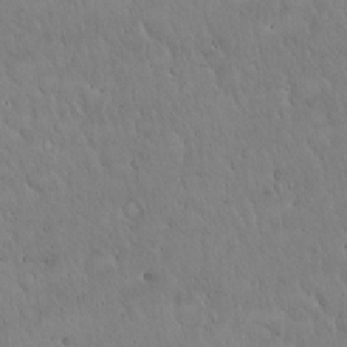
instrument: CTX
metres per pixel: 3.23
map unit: Hto
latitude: 17.4426
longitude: -59.1970
